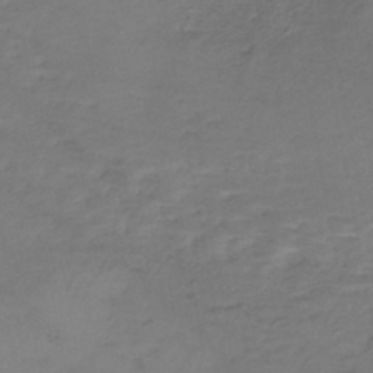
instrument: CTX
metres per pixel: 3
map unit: Nhe
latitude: -46.9164
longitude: 152.4440
